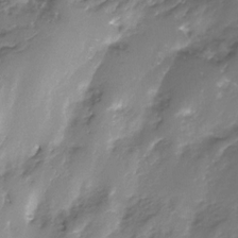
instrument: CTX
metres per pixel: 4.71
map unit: Nhe
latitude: -31.7666
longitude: -92.7435
